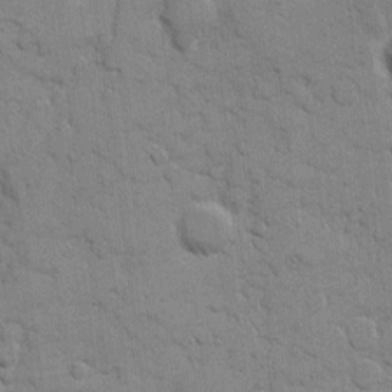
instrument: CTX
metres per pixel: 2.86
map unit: eHh
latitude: 9.3104
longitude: -66.8002
